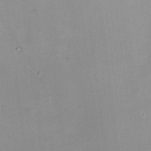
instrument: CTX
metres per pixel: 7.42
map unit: HNhu
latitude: 6.5735
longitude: 9.5399
